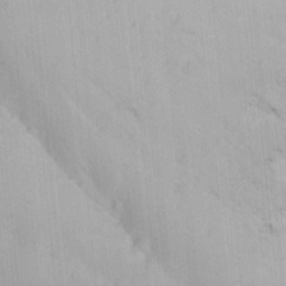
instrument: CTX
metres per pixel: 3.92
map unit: Ave
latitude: 21.6505
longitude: -137.6127
